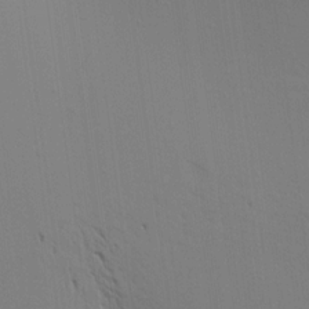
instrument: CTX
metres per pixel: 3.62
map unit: Aa
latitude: 16.5357
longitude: -147.8206
